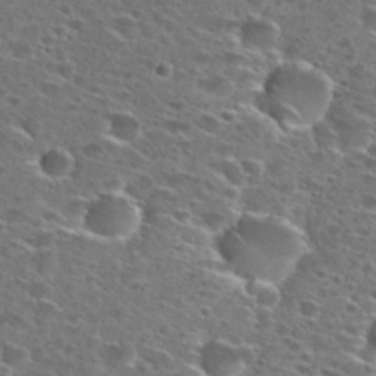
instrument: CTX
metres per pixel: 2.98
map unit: Hto
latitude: 27.6694
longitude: -47.2537
